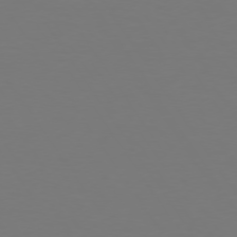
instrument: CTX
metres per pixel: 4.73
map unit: Hpe
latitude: 73.4238
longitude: -122.9703
